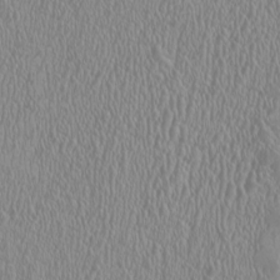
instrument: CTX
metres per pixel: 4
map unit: HNhu
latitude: -0.9353
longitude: 1.9179
